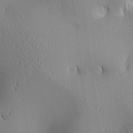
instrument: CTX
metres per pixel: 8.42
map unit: lAa
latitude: 2.8191
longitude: -116.9325
